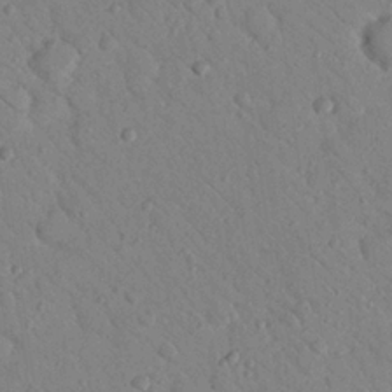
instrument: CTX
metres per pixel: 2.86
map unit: Nhu
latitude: 23.5371
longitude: -74.5924
